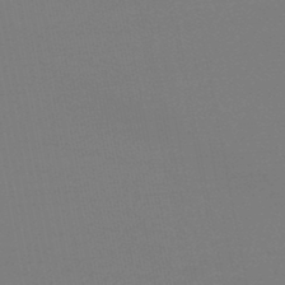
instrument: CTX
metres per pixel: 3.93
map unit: lHb
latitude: -46.6329
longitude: 69.4454
